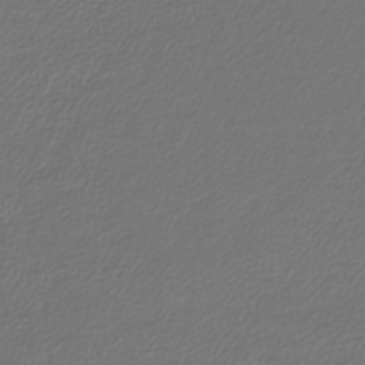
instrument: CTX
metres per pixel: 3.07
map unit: lHb
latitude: -42.9352
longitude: 61.3888
